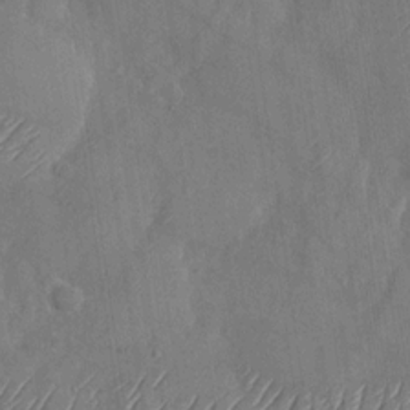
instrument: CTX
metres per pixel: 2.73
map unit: Nhu
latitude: -28.6141
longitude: -58.1011
